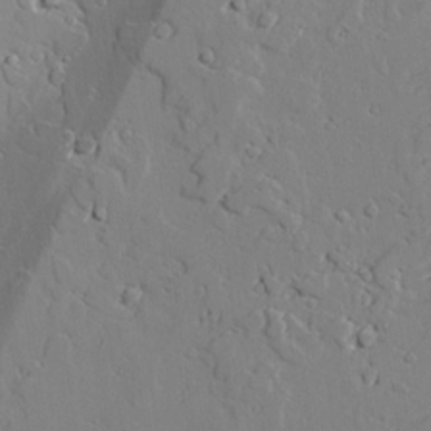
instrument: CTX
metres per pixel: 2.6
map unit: lAvf
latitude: 25.1025
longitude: -110.5546
